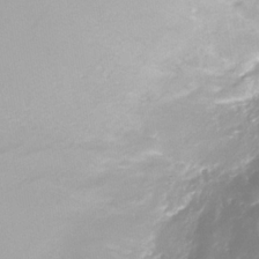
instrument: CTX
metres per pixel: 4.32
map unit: Nhe
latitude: -35.6344
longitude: -90.6490
